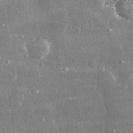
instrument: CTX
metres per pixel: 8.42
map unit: lHvf
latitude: 31.2537
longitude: -90.9136
